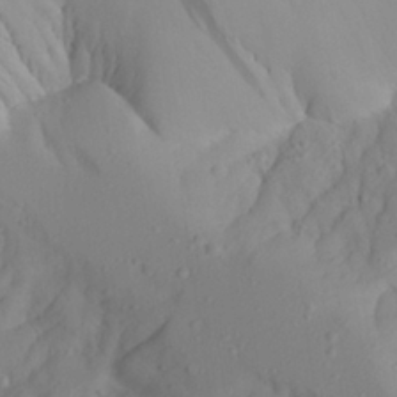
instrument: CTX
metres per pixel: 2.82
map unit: Aa
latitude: 24.6679
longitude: -131.9528
